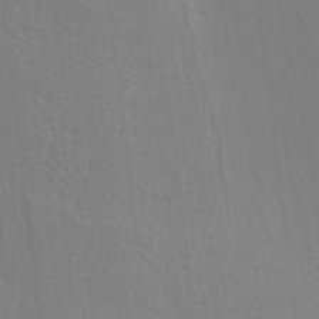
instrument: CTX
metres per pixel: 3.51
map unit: Hve
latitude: 3.0080
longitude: -125.6505
